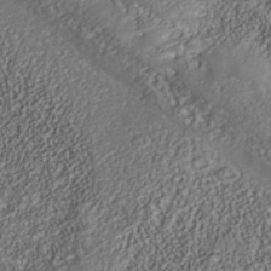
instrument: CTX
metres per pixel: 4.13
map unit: Nhu
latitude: -39.5588
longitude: -85.4427
